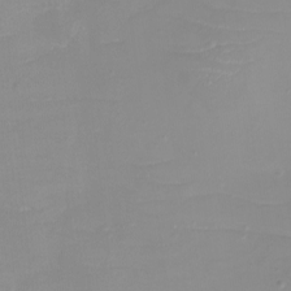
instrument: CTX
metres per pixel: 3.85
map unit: eHh
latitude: -4.0283
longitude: -76.0255
